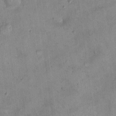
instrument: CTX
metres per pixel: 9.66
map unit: eHh
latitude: 20.8947
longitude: -61.1781
